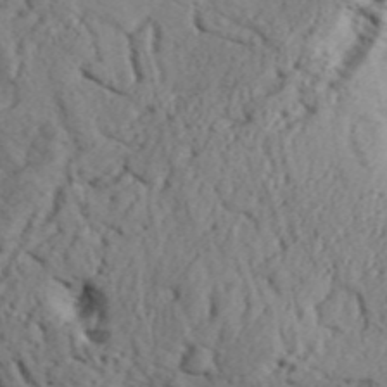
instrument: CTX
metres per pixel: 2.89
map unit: Aa
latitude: 32.6302
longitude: -136.4412
